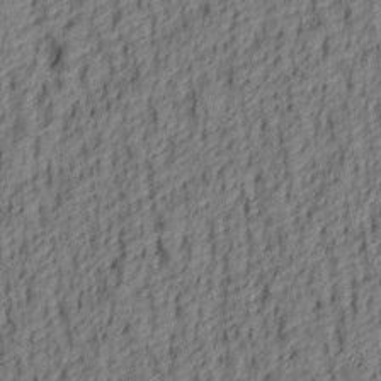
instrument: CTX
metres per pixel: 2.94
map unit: lAa
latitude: 4.7246
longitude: -114.5167
